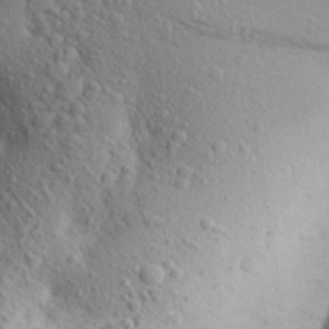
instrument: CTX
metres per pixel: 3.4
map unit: Aa
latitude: 24.6679
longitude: -148.2711
